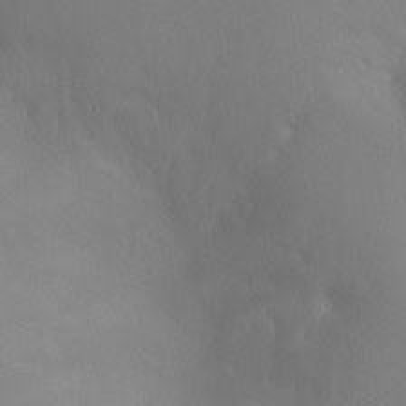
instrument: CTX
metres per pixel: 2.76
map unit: Ht
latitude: -6.8975
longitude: -30.8758
